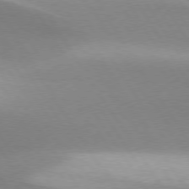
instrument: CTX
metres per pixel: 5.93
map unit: lApd
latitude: 75.5560
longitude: -66.3278
